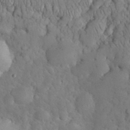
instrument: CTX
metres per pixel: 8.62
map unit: eHh
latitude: 32.6302
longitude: -65.7072
